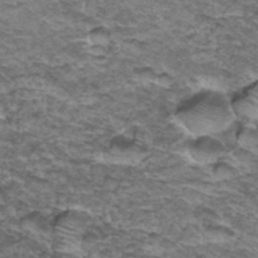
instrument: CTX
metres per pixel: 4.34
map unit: Hto
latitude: 36.7813
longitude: -42.9703
